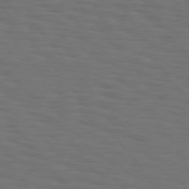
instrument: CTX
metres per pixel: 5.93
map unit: Hpe
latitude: 75.8394
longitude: -131.6505
